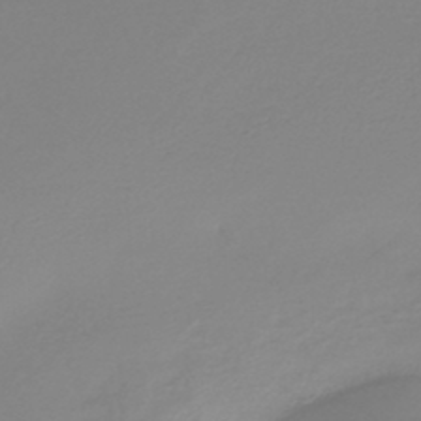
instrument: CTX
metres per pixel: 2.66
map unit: HNb
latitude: -44.6330
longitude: -42.3656
